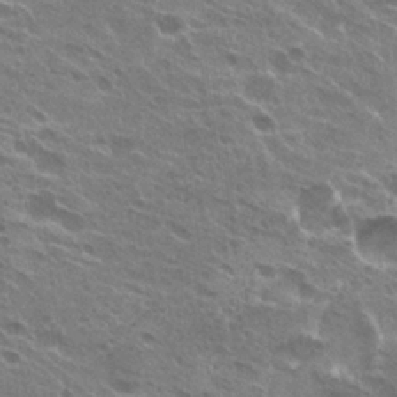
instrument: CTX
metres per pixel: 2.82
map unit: Hto
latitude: 24.7246
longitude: -38.7246
